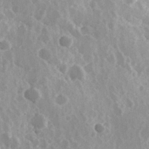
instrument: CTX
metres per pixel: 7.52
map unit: Hve
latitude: 24.7246
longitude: 146.3306
